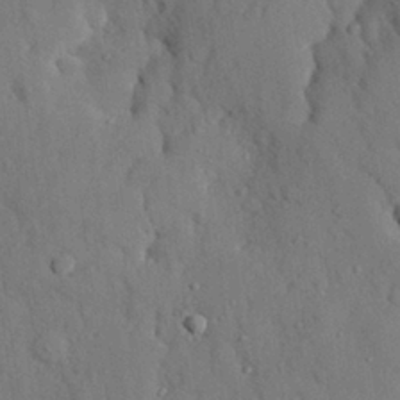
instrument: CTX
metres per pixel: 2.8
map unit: eHh
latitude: 27.6883
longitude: -78.8758
